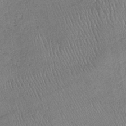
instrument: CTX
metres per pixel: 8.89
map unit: lHb
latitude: -37.5399
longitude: 68.0283
